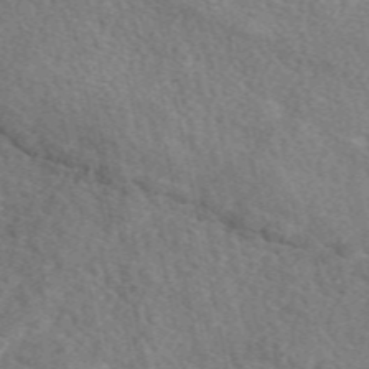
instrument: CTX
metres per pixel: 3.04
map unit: eAb
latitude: 49.7072
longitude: 116.7463
